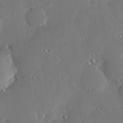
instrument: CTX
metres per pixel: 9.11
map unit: Hve
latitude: 28.1955
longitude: -91.3860
